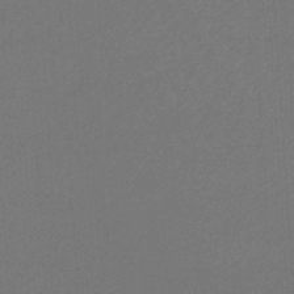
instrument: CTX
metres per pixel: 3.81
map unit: eHb
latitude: -32.2173
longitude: 69.5021
